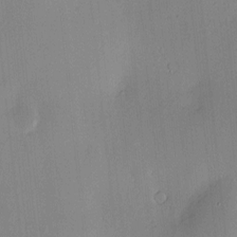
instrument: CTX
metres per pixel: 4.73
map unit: Hve
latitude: -10.8975
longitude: 175.5399
